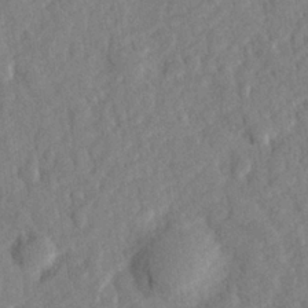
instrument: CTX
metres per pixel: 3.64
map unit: Hve
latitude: 24.5167
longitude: 143.9178
